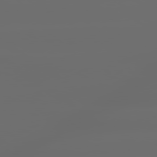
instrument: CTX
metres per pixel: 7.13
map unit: lApd
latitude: 79.6505
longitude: -139.5371
